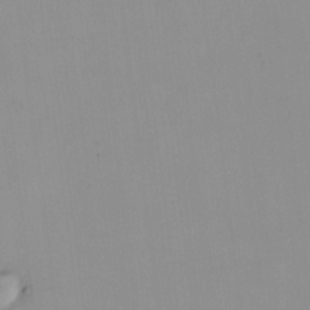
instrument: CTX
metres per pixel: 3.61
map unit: HNhu
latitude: 7.7639
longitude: 10.5574
